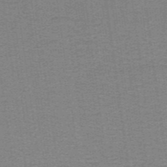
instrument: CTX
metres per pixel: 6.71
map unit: lHb
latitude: -41.0675
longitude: 54.6708
